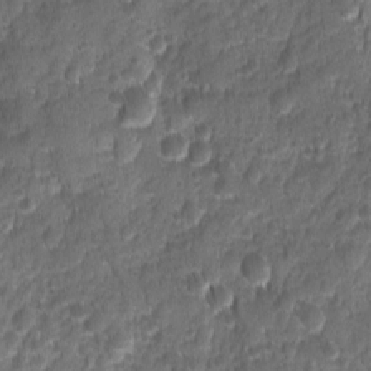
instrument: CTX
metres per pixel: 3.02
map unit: Ave
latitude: -10.7085
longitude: -119.8772
